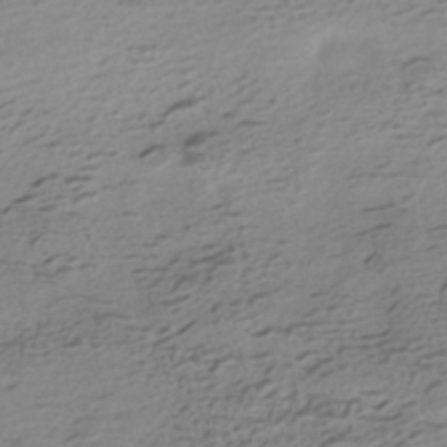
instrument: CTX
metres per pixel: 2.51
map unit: HNhu
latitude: -41.5777
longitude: 98.8786
